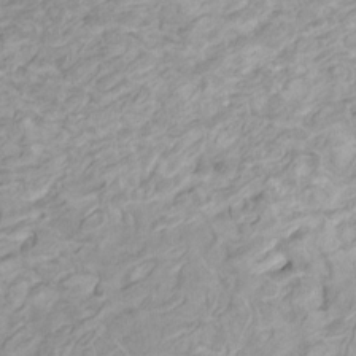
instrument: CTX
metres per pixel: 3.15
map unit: HNhu
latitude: 3.9339
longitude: -2.8569
